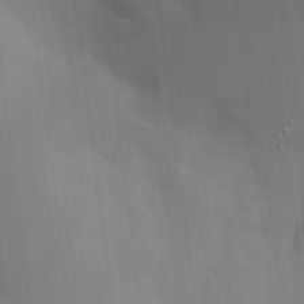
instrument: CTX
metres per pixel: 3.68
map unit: Nve
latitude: -7.5399
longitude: 175.3887
